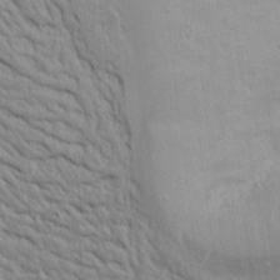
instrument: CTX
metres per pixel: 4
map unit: Nhu
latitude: 17.6316
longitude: -73.9906
